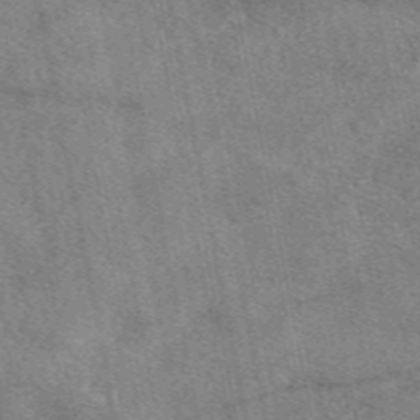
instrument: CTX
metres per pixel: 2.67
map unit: eAb
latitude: 47.7450
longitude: 121.8422
